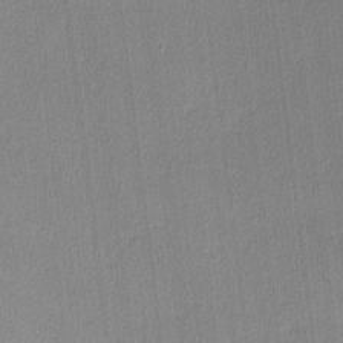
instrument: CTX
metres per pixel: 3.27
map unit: lHvf
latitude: -12.0850
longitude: -100.5546
